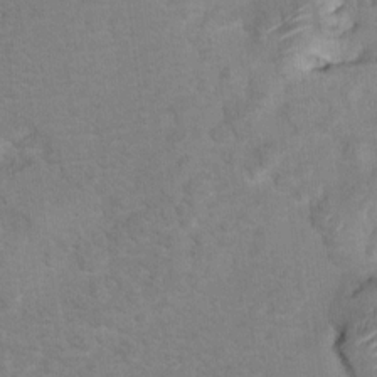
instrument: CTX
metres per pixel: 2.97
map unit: Hto
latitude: 8.3278
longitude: -30.3657
